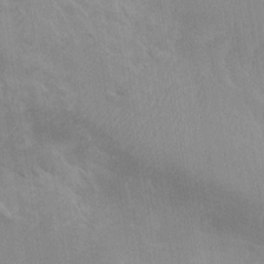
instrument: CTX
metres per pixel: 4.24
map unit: Htu
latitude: -6.9164
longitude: -68.5923
